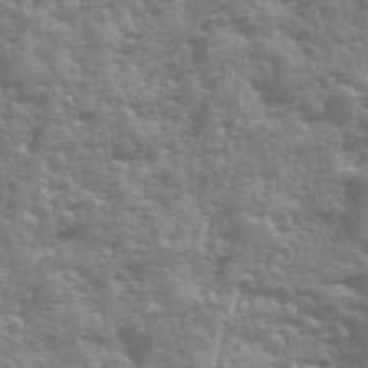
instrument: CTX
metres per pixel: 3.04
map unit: Ave
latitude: 12.4034
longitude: -103.6316
